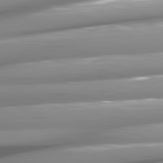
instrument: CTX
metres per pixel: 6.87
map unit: lApd
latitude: 81.1592
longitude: -145.6505
